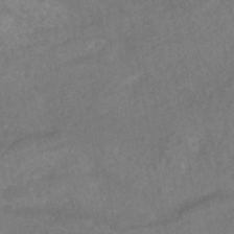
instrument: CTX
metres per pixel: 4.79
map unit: HNhu
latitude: -44.8219
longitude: 92.2173
